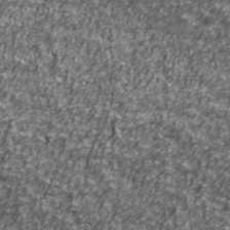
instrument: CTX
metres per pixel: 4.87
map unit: Ave
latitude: 42.0255
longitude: -114.1955
